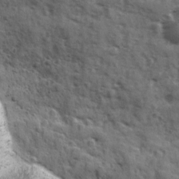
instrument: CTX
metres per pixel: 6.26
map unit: Ave
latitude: 11.9339
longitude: -102.9891
